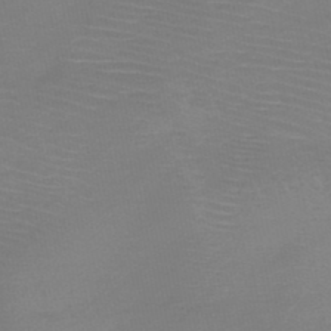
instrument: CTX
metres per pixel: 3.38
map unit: HNb
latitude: -47.2187
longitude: -43.3293
